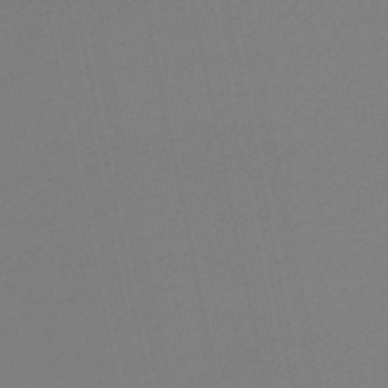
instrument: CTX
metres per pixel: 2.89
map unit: lHb
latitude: -45.8989
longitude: 67.4454
